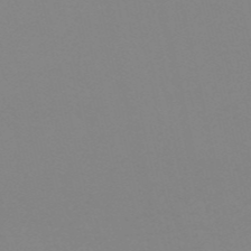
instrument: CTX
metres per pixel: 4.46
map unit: eHh
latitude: -53.5399
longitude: -24.9324
